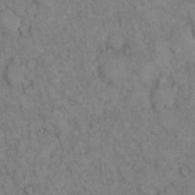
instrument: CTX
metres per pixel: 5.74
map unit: eHh
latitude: 16.6302
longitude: -63.5371
